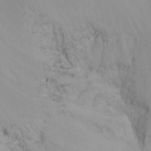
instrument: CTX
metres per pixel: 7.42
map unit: Ht
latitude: -9.2754
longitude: -46.2901
